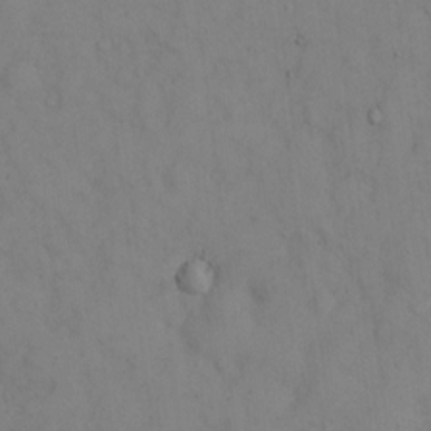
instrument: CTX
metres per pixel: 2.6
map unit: Hto
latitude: 13.3104
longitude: -61.7071
